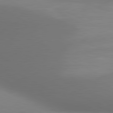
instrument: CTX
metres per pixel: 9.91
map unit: lApd
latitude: 80.7813
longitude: 132.2740
